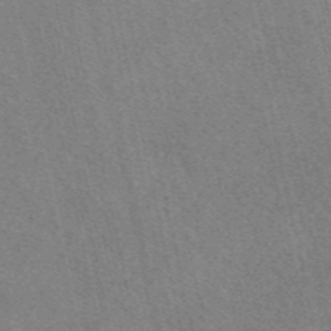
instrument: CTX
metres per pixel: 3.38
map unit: eAb
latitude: 48.2900
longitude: 112.8219
